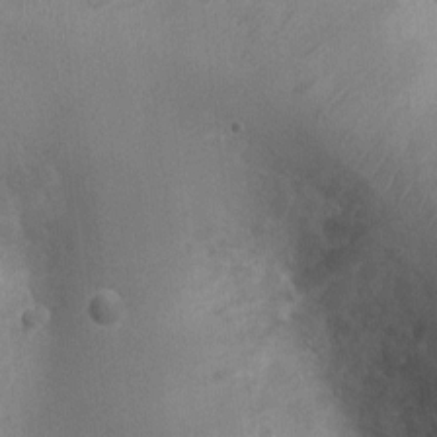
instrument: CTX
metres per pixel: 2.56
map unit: Ht
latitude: -2.9541
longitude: -15.9339
